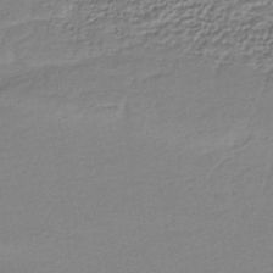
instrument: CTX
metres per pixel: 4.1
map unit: HNb
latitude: -34.3306
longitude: 61.4454
